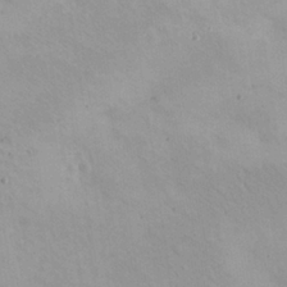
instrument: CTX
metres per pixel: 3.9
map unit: eHh
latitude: 26.3467
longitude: -65.6883
